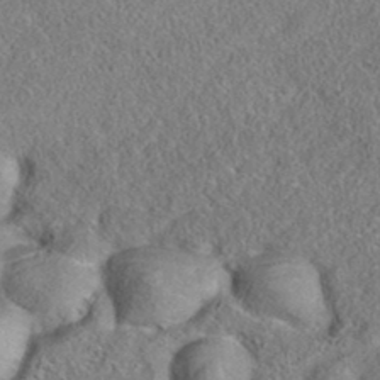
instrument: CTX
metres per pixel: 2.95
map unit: eAb
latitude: 35.8394
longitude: 106.7463
